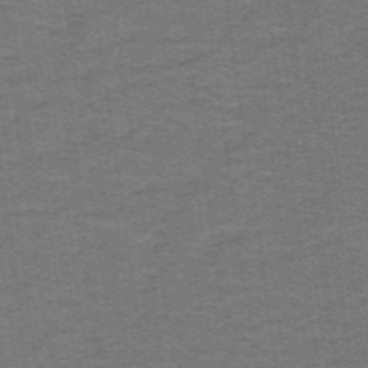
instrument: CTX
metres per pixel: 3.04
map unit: lHb
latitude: -42.7085
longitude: 54.3117
